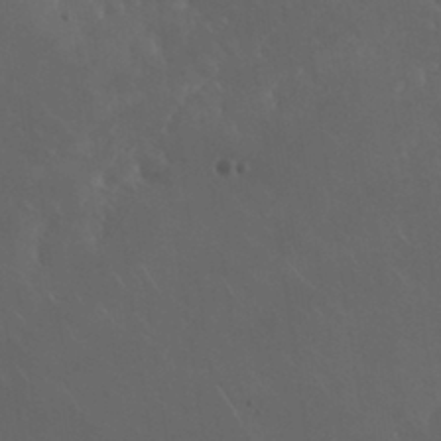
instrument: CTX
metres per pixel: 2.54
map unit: Nhu
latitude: 30.7436
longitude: -57.3292
